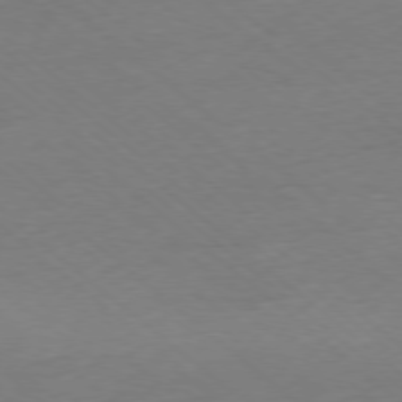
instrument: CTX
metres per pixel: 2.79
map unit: Ap
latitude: -77.8422
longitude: -96.3089
